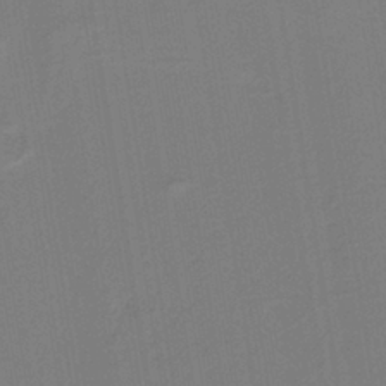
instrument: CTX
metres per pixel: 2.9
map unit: lHb
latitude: -38.1417
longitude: 56.3117
